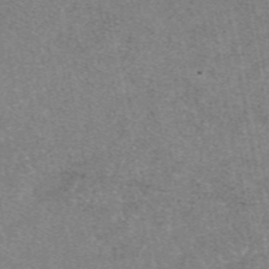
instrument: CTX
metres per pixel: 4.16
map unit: eAb
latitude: 47.4616
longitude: 103.2187
